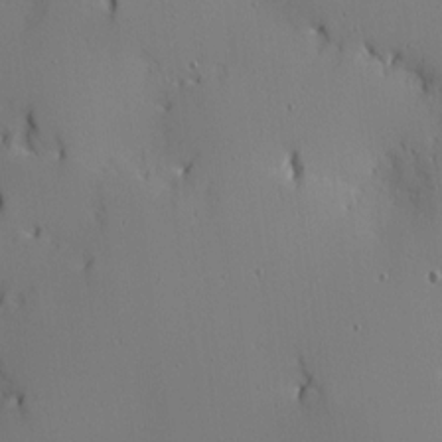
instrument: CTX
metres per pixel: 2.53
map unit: Ave
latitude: 12.0822
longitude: -101.3671
